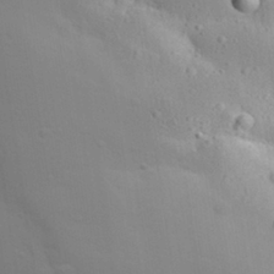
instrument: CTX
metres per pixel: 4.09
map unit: Aa
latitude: 29.1781
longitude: -131.8962
